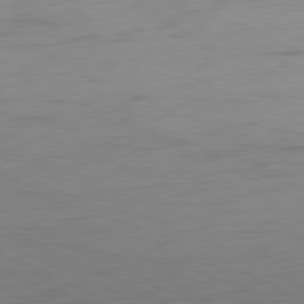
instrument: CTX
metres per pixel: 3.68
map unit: Ap
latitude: -81.1998
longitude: -60.2522
